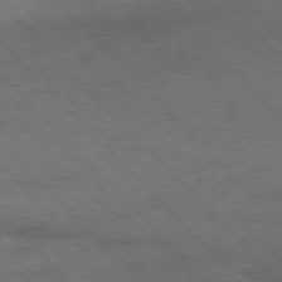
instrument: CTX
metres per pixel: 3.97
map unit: Hpe
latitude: -77.3888
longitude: 14.1228
